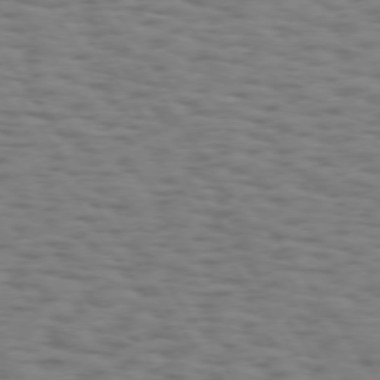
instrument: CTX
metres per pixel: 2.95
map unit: Hpe
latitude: 74.1011
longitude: -132.5168
